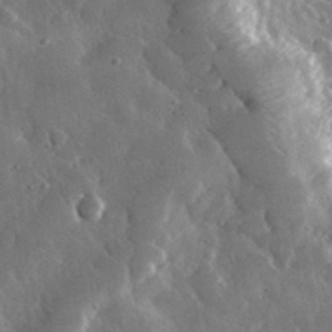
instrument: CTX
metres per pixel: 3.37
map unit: lHvf
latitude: 33.4615
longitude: -87.4615
